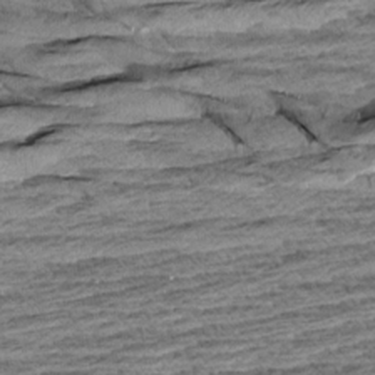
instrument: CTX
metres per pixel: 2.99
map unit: Aa
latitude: 8.3090
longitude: -137.2726
